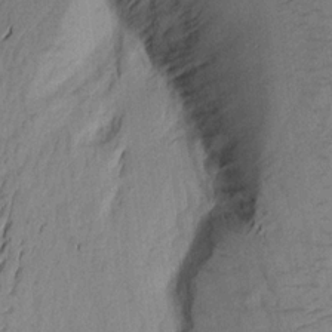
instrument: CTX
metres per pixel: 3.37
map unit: Aa
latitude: 19.4426
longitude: -146.5735
